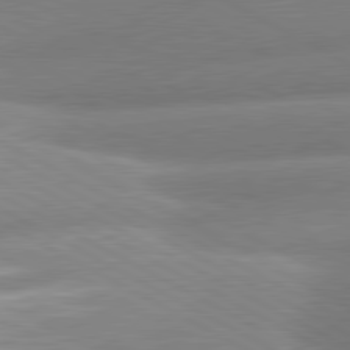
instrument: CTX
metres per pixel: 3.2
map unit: lApd
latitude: 80.8002
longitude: -163.5749
